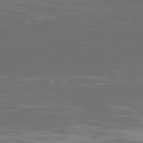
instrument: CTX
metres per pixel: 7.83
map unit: Ap
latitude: -79.2565
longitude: -103.5371
